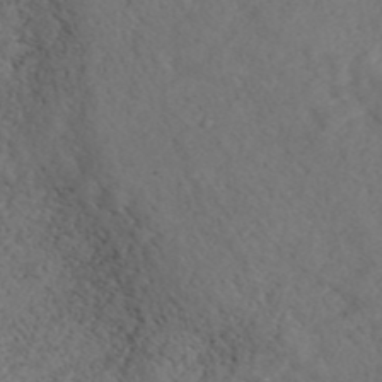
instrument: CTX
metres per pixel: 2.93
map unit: ANa
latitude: 42.1767
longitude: 27.0675
